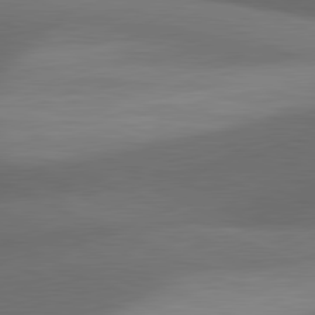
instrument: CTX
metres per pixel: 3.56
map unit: lApd
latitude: 81.2537
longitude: 133.1054
